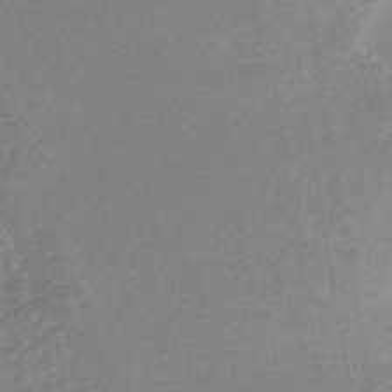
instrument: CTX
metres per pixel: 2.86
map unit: lHb
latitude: -43.5966
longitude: 79.7099
